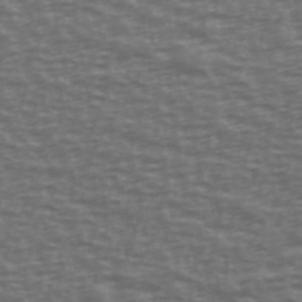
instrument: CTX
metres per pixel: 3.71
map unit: Ave
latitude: 39.5938
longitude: -113.7072
